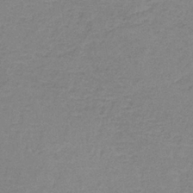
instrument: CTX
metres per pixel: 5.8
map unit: HNb
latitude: -36.0283
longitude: 53.9556
